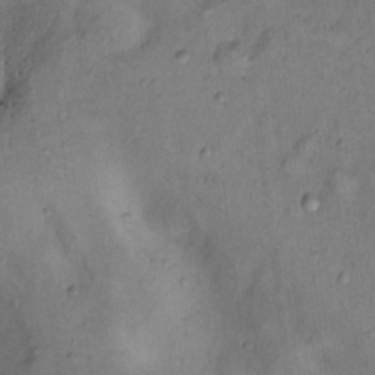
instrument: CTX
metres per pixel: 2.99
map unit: Nhu
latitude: 11.5182
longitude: -28.6301
